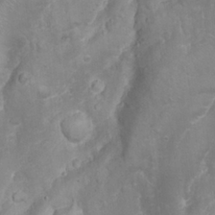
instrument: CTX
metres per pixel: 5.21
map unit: Nhu
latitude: 24.1577
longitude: -59.7828
